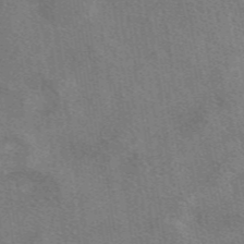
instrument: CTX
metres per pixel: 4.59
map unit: eAb
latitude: 48.6302
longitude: 115.3509
